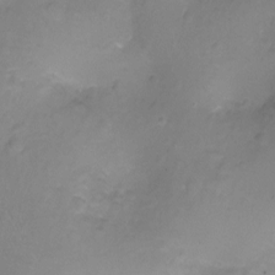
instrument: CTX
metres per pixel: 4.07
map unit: Nhu
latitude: -11.7289
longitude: -35.9339
